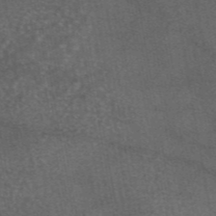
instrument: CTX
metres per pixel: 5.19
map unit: eAb
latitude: 45.9717
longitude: 116.7274
